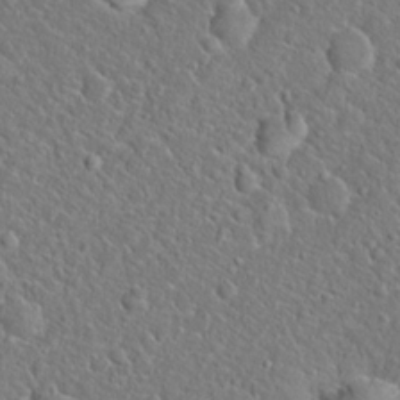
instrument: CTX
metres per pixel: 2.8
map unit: Hto
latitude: 20.3090
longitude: -44.7813
